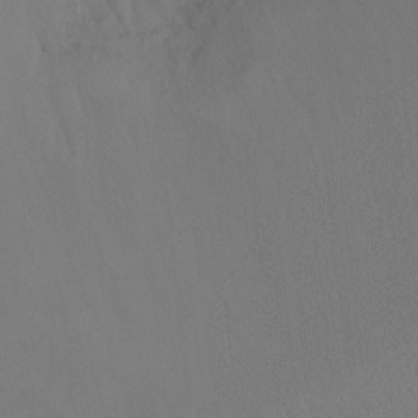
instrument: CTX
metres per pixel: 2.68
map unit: Ht
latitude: -8.8408
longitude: -32.9136
